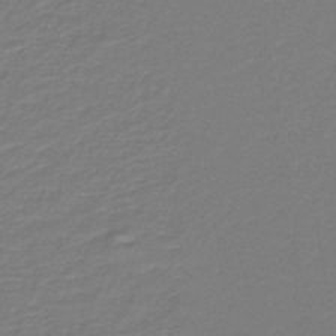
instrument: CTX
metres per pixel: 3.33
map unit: lHb
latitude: -42.3873
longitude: 52.5573
